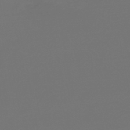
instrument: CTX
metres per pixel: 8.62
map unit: lHb
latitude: -47.5021
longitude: 66.0472
